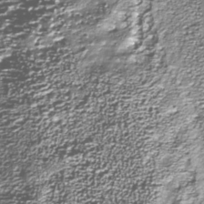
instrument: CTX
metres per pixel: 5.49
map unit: Nhu
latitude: -39.1053
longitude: -83.7827
